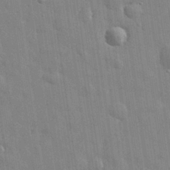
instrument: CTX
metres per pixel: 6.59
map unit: eHh
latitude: 29.1970
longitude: -74.8947
